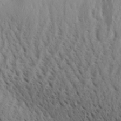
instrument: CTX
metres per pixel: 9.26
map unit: Aa
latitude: 29.2159
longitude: -139.7827
